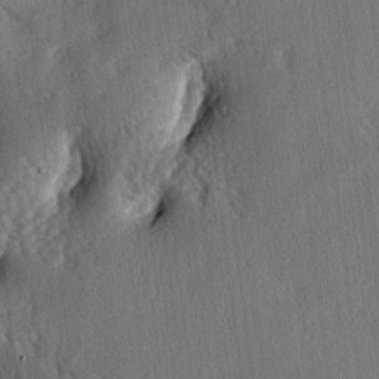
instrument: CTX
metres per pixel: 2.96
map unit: lAa
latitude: -6.1039
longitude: -124.8947
